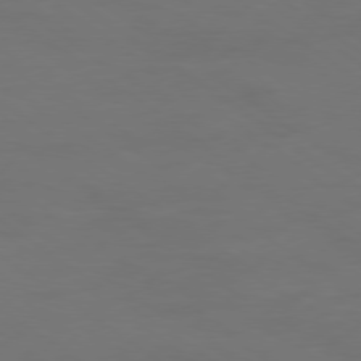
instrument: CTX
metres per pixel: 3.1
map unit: Ap
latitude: -79.2565
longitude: -61.7071
